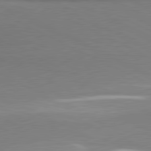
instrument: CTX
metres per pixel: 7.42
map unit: lApd
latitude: 80.7246
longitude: 166.6329
